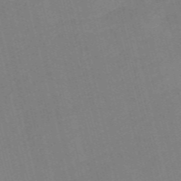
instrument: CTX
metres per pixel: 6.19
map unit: Nve
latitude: -58.2550
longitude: 50.9353
